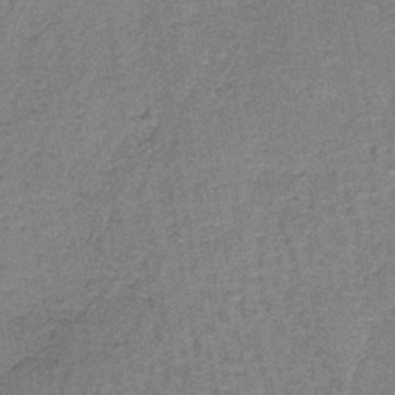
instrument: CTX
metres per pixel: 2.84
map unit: lHb
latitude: -41.3698
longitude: 57.6344
